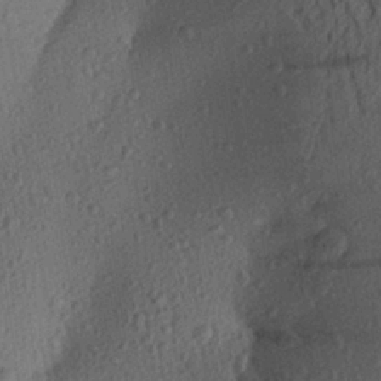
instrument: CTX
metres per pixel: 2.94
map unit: Aa
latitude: 25.8772
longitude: -145.4237
